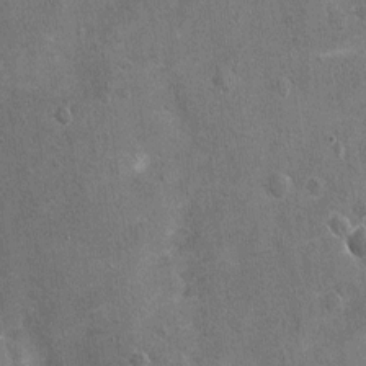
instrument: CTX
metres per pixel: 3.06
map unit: Nhu
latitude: -16.8030
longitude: -56.3278
